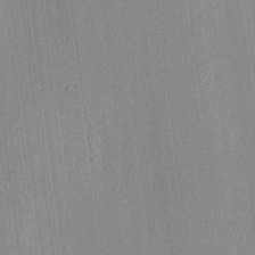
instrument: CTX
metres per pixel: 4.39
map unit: HNhu
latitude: 8.4979
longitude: 13.5210
